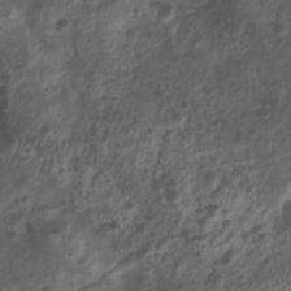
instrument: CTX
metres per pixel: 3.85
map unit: Nhu
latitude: 7.7261
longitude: -21.6883
